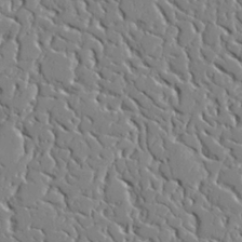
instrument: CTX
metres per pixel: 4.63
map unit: Ave
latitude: 23.7261
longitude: -129.7072
